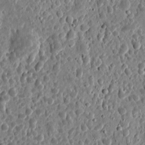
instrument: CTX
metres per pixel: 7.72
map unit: eHh
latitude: 9.6316
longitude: -73.5560
